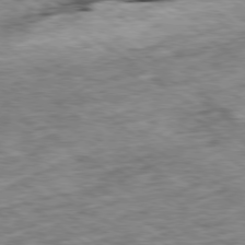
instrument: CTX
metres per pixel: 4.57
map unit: Ap
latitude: -79.5966
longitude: -76.3278
